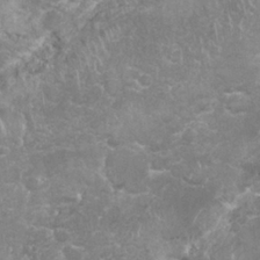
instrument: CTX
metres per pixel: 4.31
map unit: Nhu
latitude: 26.7435
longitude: -61.1970
